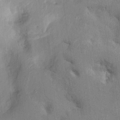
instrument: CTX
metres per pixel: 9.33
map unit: HNhu
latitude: 8.6113
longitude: -3.4804
